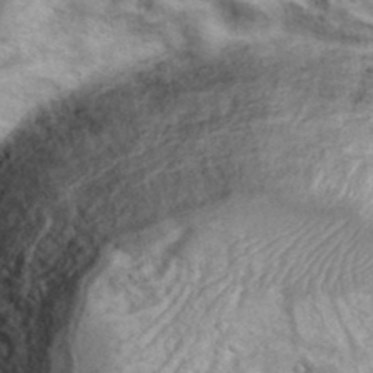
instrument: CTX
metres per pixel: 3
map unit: eHh
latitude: 37.6316
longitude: -65.4048
